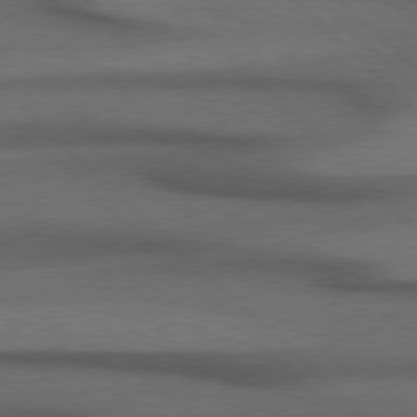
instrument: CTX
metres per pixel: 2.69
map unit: Hpe
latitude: 77.1781
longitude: -156.8946
